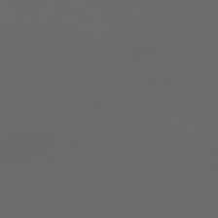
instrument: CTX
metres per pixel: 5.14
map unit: Hpe
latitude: 77.8205
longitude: -178.0633
